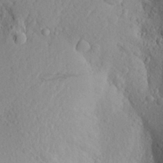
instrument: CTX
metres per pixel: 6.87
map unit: Aa
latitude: 23.3104
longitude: -145.6127
